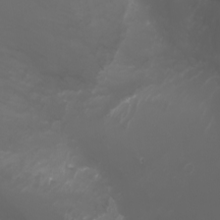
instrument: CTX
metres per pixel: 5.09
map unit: Htu
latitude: -5.2754
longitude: -88.3657
